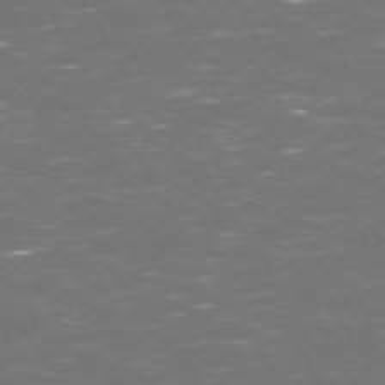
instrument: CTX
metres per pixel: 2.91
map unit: Hpe
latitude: 72.6302
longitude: -126.4601
